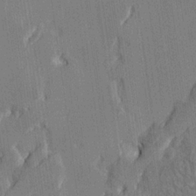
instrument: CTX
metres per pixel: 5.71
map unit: Htu
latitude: -4.2739
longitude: -177.3104
